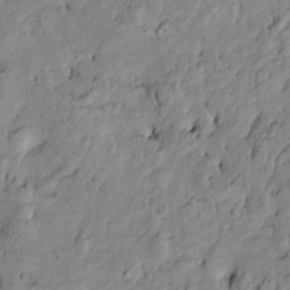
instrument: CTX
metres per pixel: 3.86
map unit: Htu
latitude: -9.6722
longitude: 177.1242
